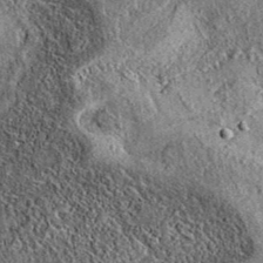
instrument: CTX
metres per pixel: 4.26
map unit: eAb
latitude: 37.0269
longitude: 109.5588
